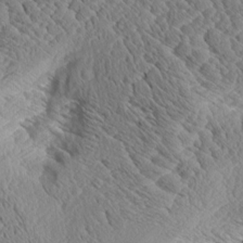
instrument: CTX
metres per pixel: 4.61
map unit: Aa
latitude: 8.6113
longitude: -134.4412
